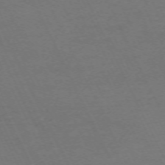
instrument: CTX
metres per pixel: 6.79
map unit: Hpe
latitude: -70.9542
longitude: 15.0487
